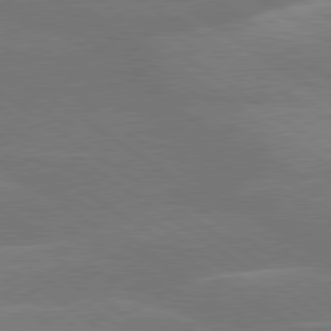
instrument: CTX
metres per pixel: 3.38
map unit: lApd
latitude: 79.8206
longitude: -124.7624
